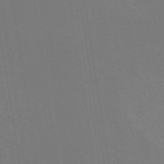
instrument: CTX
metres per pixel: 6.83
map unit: ANa
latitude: 43.6883
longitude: 28.1984
